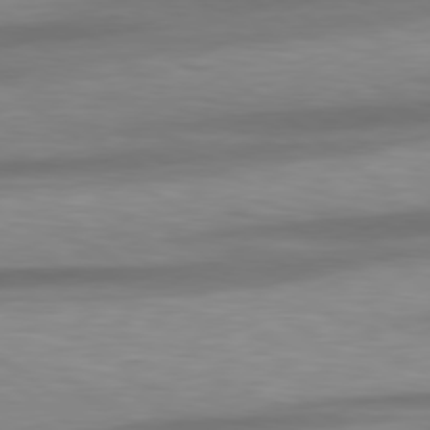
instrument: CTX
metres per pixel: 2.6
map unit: Hpe
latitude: 79.1214
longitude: -129.3482
